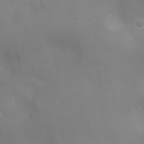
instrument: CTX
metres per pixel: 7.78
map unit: Ht
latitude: -8.7463
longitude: -27.8206
